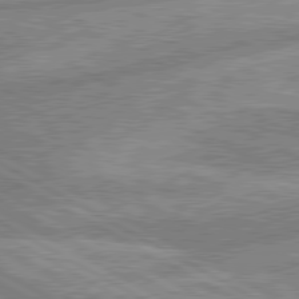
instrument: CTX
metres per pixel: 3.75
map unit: lApd
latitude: 80.1956
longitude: -167.0080
